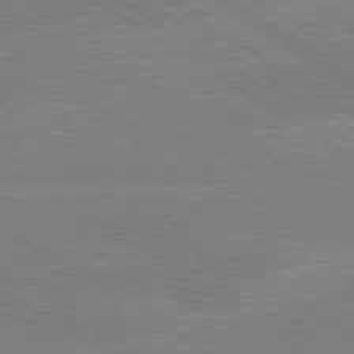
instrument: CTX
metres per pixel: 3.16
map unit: lApd
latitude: 79.4427
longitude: -133.2726
